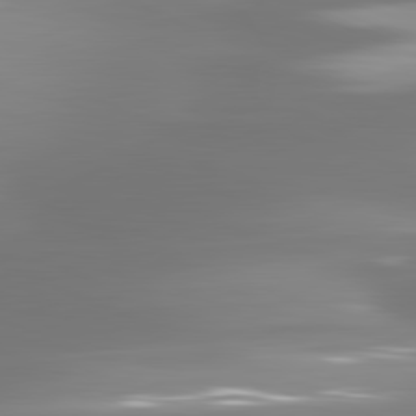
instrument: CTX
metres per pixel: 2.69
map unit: lApd
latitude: 81.5749
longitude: -134.4601
